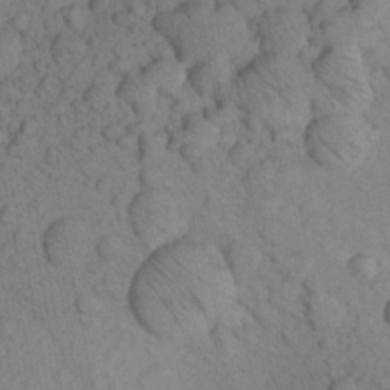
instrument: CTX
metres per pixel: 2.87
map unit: Aa
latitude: 22.8191
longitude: -143.1214
